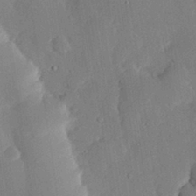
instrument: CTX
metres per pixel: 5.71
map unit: eHh
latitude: 29.6883
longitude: -81.2537
